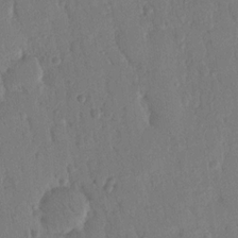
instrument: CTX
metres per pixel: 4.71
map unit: Nhu
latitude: 16.9892
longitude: -78.9703
